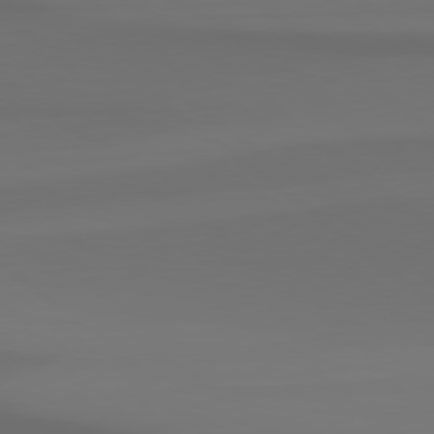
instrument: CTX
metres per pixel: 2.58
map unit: Hpe
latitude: 78.4223
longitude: -134.1577
